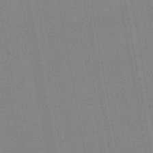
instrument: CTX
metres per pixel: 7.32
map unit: lHb
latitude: -46.6896
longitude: 70.5196
